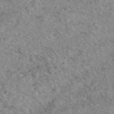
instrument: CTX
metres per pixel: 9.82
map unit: eAb
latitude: 49.4615
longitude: 112.4440
